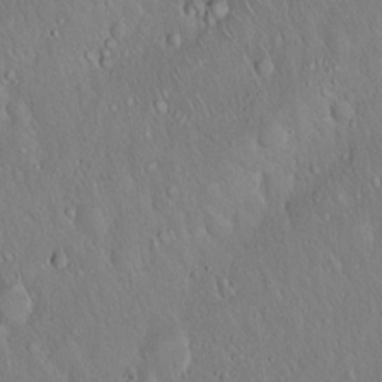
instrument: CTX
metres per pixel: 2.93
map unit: Hto
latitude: 16.5357
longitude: -57.5560
